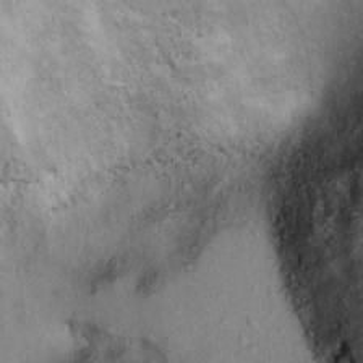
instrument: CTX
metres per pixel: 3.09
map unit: Ht
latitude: 13.7261
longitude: -40.3656
